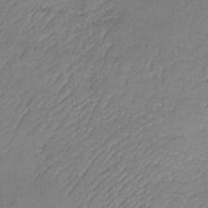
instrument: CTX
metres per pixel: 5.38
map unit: lHb
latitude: -37.1053
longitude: 71.4643
